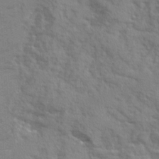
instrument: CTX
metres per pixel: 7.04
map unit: Ave
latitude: 12.2145
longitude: -102.0255
